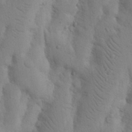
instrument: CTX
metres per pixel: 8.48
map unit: Nhu
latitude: 16.8758
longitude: -75.9150
